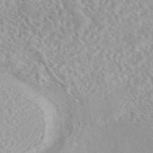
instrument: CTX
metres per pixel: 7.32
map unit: eAb
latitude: 44.1766
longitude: 114.6896
